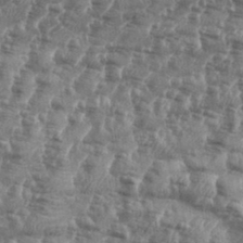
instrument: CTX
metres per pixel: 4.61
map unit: eHh
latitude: 35.1214
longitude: -136.2523
